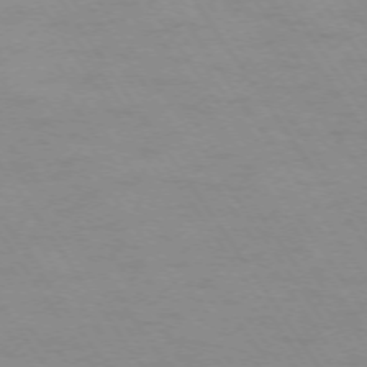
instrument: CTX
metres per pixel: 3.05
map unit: Hpe
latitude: -74.0850
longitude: 2.3684
